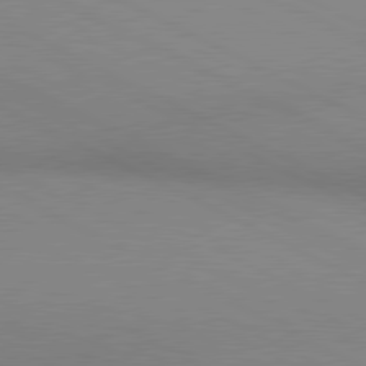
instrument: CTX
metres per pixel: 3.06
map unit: lApd
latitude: 80.7246
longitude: 134.0283
